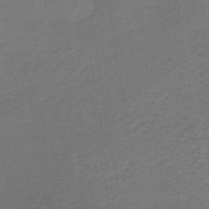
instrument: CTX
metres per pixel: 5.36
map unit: lHb
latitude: -37.2753
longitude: 60.8408
